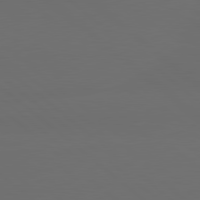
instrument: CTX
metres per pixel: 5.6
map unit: lApd
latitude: 80.1200
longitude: -114.9513
